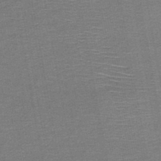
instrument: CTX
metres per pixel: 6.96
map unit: HNb
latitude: -48.4629
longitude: -42.6113
